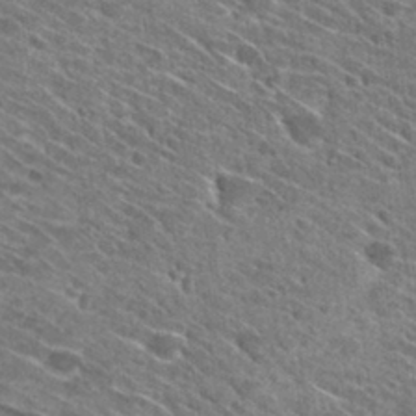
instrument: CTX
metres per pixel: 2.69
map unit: Hto
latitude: 29.9339
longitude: -45.5560
